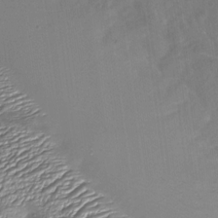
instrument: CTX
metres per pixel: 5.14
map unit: Nhu
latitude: -26.5573
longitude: -57.1592
